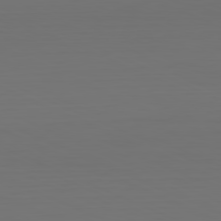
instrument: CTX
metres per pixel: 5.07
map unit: Hpe
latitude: -81.7667
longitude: 6.6140
